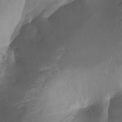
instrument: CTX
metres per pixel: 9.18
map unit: Htu
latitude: -7.5966
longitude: -49.9150
